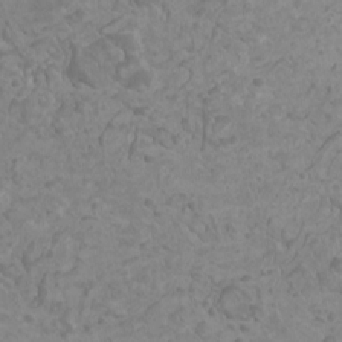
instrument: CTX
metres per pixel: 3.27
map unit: HNhu
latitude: -1.4644
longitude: 2.1605
